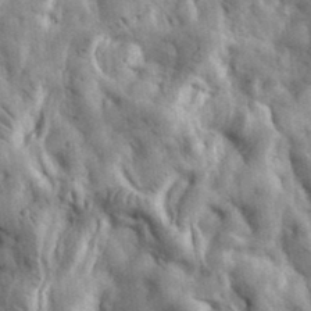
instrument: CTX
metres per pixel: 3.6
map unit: eHh
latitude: 35.5371
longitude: -68.5168
